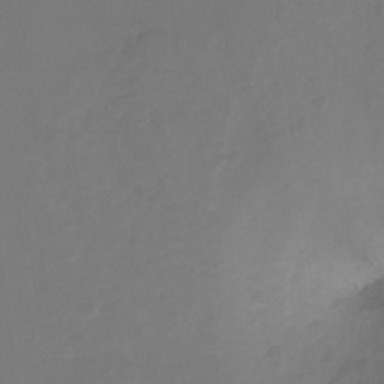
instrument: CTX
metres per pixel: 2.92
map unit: Ht
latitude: -10.8219
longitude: -35.4048
